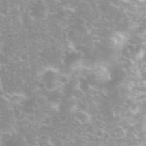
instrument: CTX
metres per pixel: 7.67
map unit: eHh
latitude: 35.7638
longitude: -59.9339
